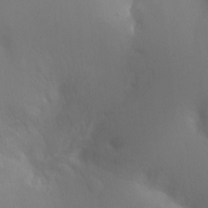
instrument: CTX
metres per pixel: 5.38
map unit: Ht
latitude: -11.0864
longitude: -45.0269
